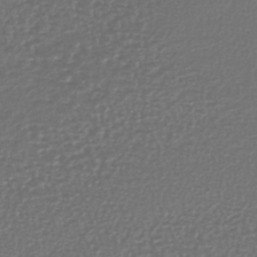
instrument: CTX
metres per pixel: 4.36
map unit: lHb
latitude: -41.5966
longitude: 72.3873
